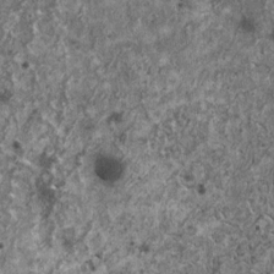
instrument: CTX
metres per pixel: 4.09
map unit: HNhu
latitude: 0.2711
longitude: 3.7099
